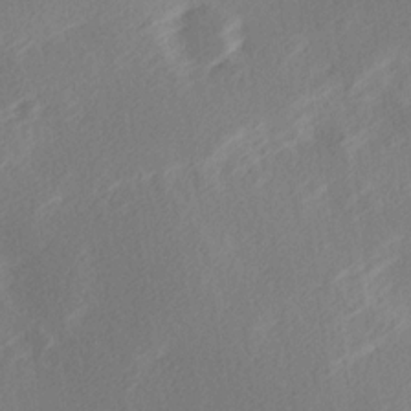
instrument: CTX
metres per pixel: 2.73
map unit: Hve
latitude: 13.6694
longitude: -91.8772
